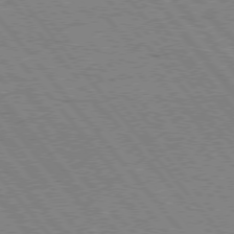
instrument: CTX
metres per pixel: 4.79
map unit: Hpe
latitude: 75.4993
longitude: -150.4223
